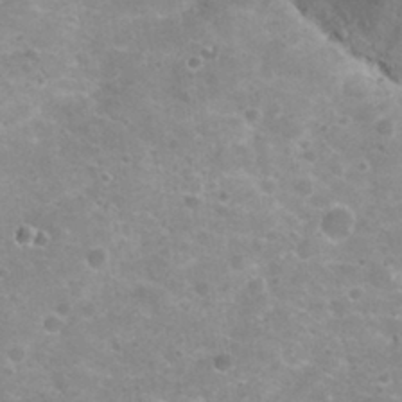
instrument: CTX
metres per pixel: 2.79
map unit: Nhu
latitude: 29.5371
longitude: -49.2537
